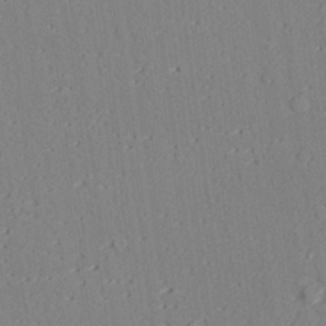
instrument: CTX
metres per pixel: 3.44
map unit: lAvf
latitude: 28.4412
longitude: -109.1214
